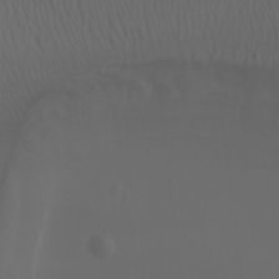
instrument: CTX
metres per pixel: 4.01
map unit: Nhu
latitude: -4.6140
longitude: -73.0837
